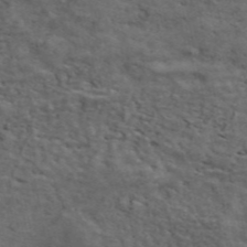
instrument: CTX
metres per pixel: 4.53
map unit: ANa
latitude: 47.7450
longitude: -83.2348
